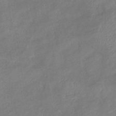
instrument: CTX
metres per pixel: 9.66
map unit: eHb
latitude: -38.2740
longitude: 75.6344
